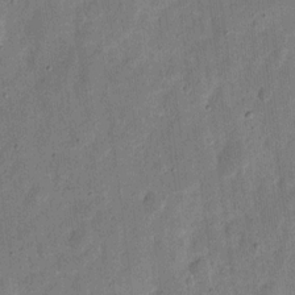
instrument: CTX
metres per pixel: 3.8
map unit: eHh
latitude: 7.1970
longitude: -71.4426
